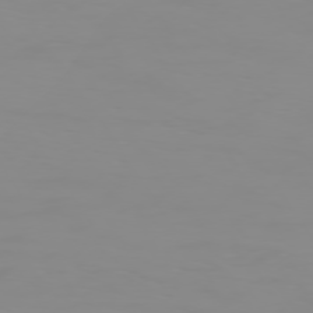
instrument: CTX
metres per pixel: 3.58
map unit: Hpe
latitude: 74.3845
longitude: -127.4238
